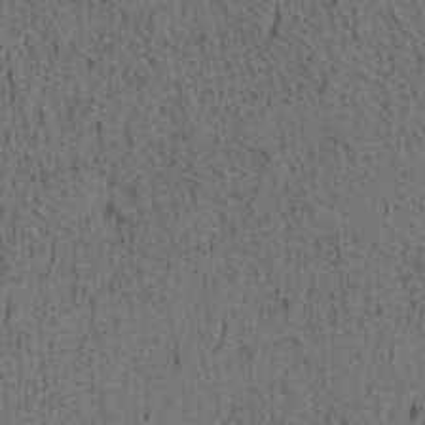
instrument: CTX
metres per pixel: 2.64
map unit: lAa
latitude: 4.6490
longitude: -114.2522
